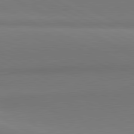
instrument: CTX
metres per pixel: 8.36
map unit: lApd
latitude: 81.2348
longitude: 145.2943
